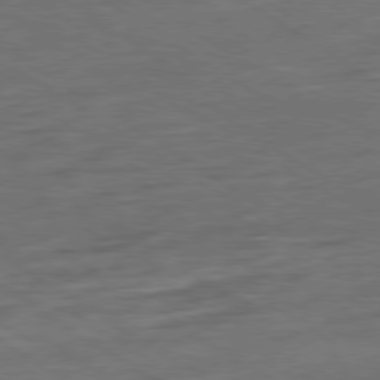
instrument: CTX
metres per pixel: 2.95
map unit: Ap
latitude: -80.0661
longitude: -53.1781
